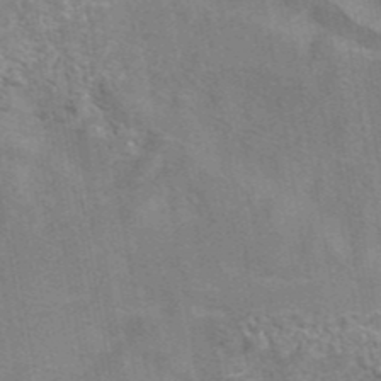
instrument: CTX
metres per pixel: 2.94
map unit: eAb
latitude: 42.9136
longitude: 106.7463
